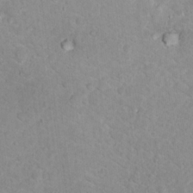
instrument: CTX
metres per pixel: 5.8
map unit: Nhu
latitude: 17.1781
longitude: -31.9151
